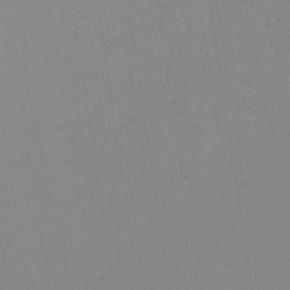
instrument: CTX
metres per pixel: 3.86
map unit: ANa
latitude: -38.1606
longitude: 95.7477
